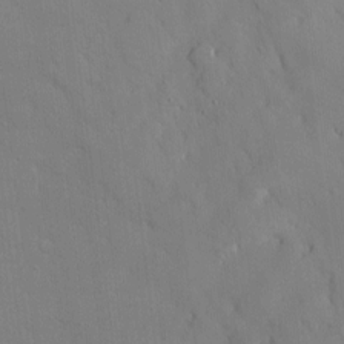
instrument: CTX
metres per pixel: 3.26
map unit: Hve
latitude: -10.7841
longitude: 175.9367
